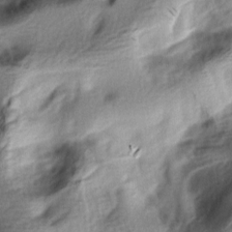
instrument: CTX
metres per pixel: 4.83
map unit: lAa
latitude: -4.8219
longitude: -123.3293
